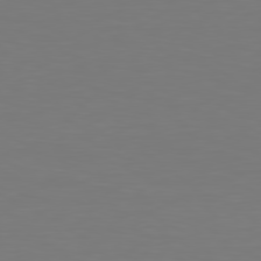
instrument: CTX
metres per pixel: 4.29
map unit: Hpe
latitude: 78.7058
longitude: -138.6490
